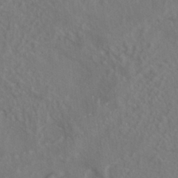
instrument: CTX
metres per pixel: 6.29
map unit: ANa
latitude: -36.5573
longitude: 95.4454
